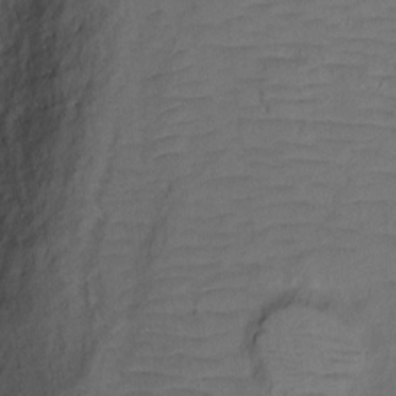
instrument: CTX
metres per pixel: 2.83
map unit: Ht
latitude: 1.8583
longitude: -32.9514
